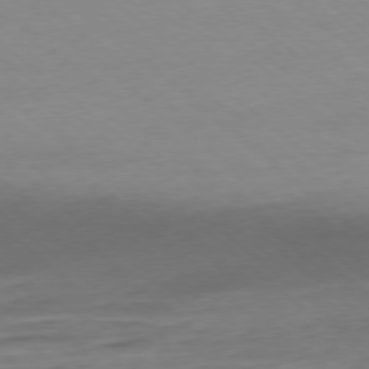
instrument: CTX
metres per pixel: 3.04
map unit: Ap
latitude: -78.1983
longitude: -97.1592
